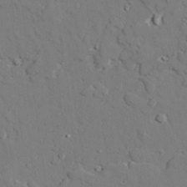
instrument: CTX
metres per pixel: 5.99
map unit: lAvf
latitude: 27.7639
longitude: -109.0269
